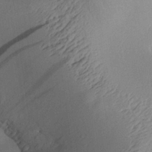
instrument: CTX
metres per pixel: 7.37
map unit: Aa
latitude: 28.7624
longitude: -135.6127
